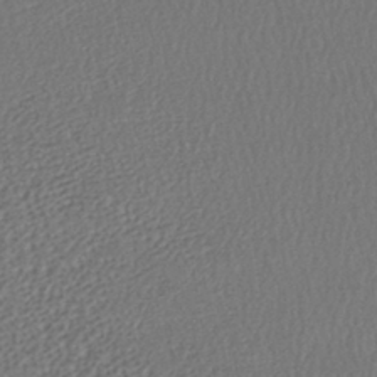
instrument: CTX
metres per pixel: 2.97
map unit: lHb
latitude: -39.5588
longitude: 68.8597
